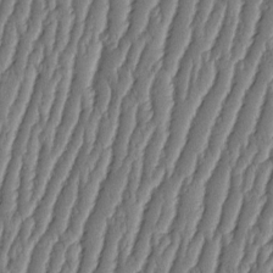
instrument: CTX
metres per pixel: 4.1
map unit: HNhu
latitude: -2.6896
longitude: 13.8800
